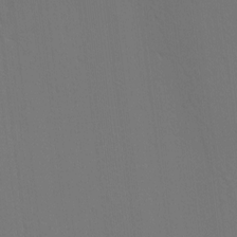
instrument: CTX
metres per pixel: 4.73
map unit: Hve
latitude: 3.4426
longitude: -125.5182
